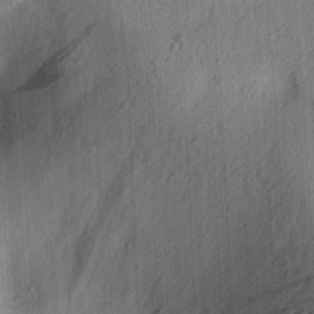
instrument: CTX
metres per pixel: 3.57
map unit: lAvf
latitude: 7.3671
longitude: 164.7086
